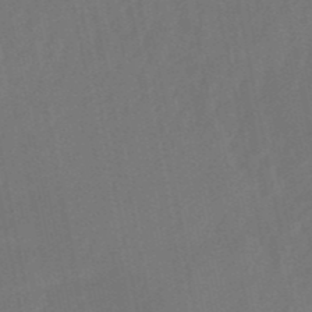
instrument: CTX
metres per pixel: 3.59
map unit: lHb
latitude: -50.6329
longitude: 81.4266
